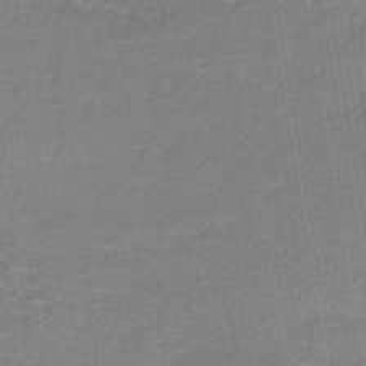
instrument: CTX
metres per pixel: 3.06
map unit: lHb
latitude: -39.6533
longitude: 60.1417
